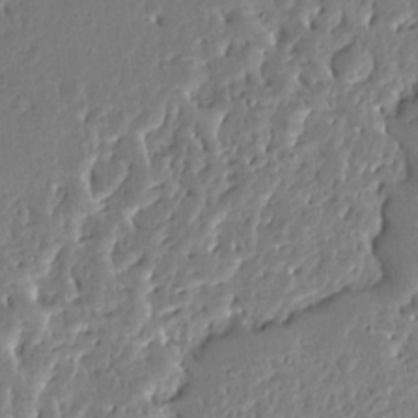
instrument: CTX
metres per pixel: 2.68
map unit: Ave
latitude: 13.4238
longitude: -137.9717
